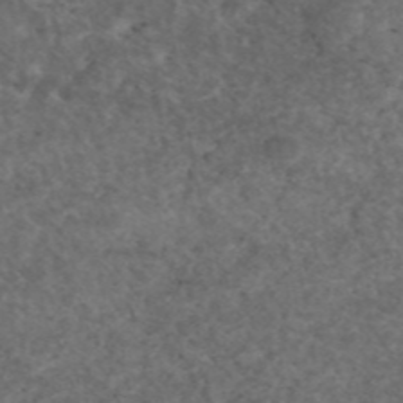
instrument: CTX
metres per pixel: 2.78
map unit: eAb
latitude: 45.4426
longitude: 115.3132
